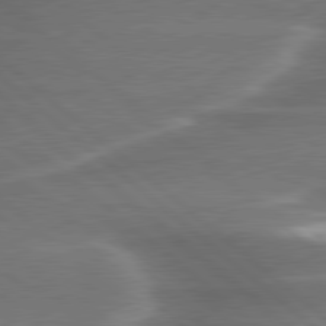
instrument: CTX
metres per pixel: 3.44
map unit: lApd
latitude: 79.9528
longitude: -116.5924
